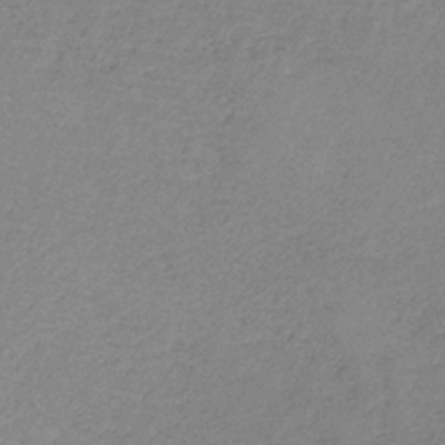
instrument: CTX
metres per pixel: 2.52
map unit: HNb
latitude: -34.2928
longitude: 55.4455
